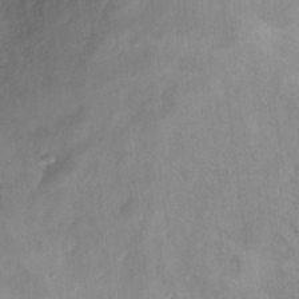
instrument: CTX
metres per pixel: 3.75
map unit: Ht
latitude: 5.6127
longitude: -36.8758
